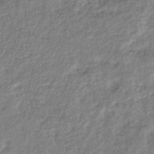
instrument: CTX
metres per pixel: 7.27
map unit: eHb
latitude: -38.4818
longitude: 78.0661
